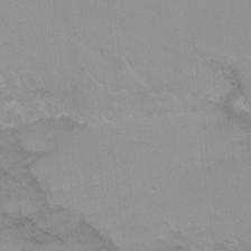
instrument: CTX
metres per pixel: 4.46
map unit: Ht
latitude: -9.0297
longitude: -37.8395
